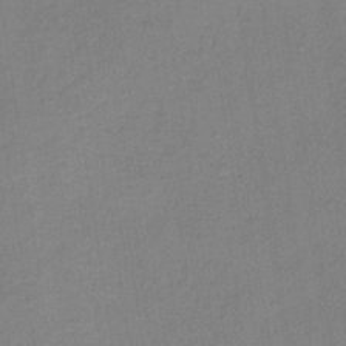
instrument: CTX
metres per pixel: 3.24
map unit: HNb
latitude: -34.0283
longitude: 54.4251
